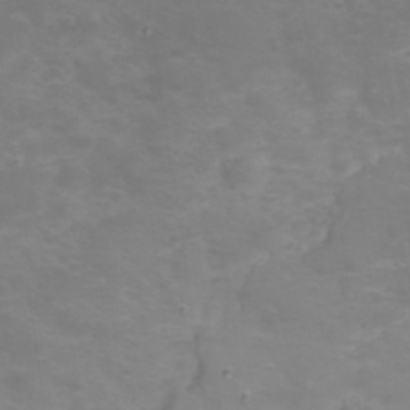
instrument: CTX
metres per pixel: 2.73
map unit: Nhu
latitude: 23.2537
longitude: -61.8394
